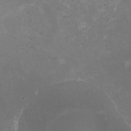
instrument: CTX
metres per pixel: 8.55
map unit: HNhu
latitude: 2.7813
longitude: -1.6316
